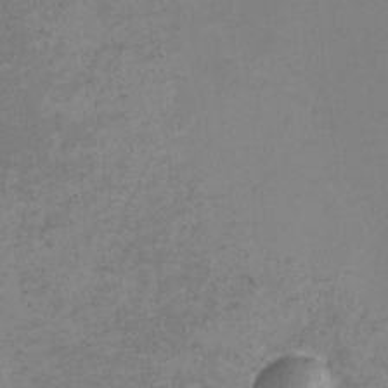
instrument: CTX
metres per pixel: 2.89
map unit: eHh
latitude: -2.0472
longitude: -79.1403
